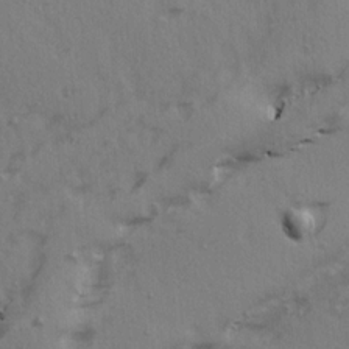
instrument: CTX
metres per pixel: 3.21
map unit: Ave
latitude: 14.8002
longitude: -105.3293
